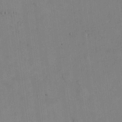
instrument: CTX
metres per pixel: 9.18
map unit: eHh
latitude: -8.7463
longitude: -66.4979
